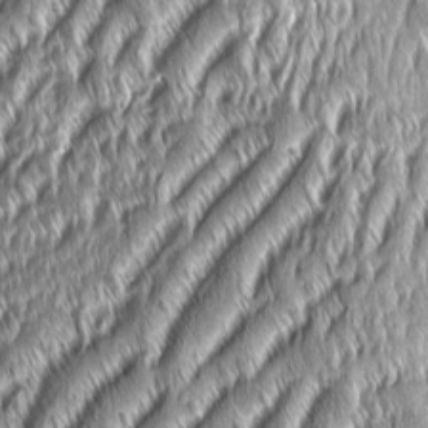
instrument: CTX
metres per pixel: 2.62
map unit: Aa
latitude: 7.9150
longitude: -131.5560
